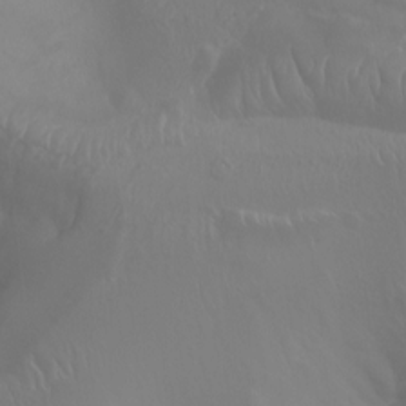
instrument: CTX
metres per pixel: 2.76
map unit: Aa
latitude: -8.1228
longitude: -78.4034
